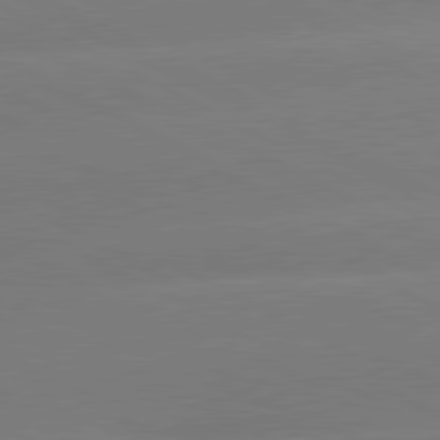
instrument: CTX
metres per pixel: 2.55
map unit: lApd
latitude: 80.7246
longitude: -150.9324
